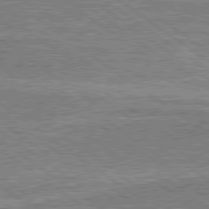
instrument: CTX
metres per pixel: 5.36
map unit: lApd
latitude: 79.4427
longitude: 175.6721
